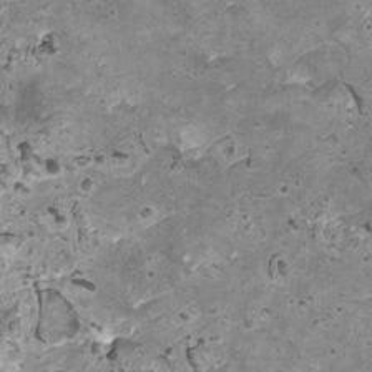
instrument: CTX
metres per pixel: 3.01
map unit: HNhu
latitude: 0.1577
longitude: 2.1983
